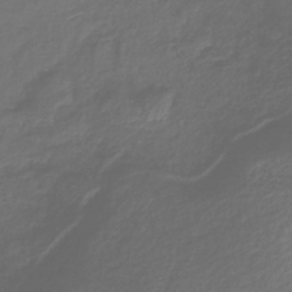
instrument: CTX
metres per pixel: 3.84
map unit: lHb
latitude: -36.8786
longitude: 72.9541
